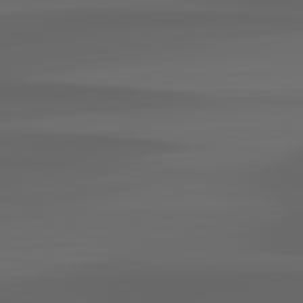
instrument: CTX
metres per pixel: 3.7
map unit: lApd
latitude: 83.0269
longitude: -135.0836
